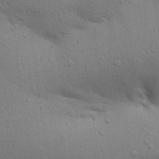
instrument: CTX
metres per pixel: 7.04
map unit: Aa
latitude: 30.2712
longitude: -147.4238
